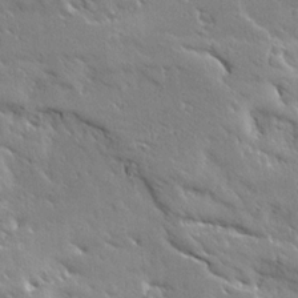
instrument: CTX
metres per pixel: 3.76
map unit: Ave
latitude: 19.9150
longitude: -136.2901
